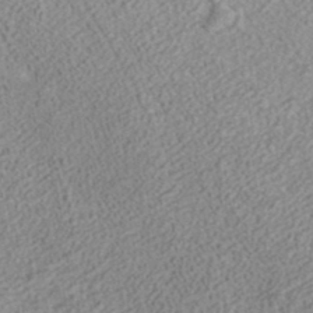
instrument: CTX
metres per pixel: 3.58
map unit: ANa
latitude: 37.6883
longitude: 16.0850
